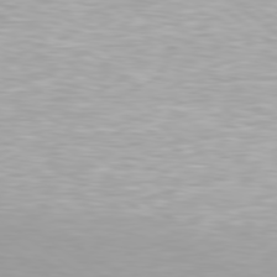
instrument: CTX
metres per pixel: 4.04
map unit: Hpe
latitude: 79.6127
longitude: -129.0836
